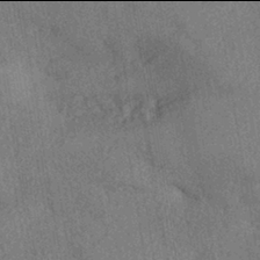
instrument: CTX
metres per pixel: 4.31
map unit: eHh
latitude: -42.0094
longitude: 120.6518
